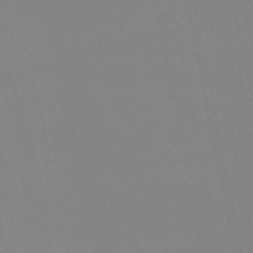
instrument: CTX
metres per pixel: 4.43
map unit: eHb
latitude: -50.1228
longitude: 69.1053
